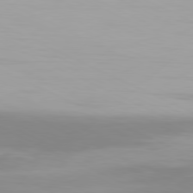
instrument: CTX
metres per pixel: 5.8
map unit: Hpe
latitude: -81.6344
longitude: 18.6707
